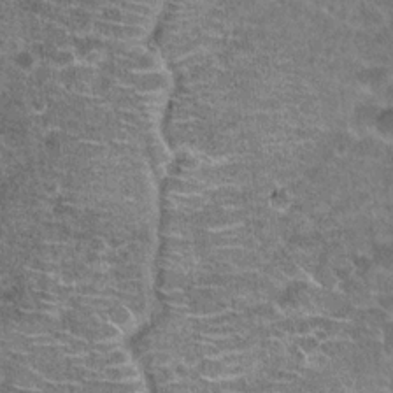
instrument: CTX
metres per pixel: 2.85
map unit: Hto
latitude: 20.0633
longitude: -42.2901
